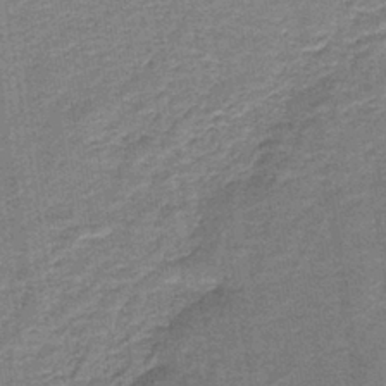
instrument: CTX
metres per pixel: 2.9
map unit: HNb
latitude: -38.5952
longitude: 50.6518
